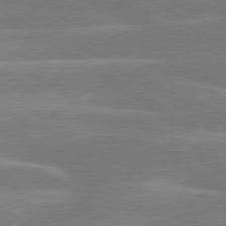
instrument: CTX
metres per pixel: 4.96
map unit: lApd
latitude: 79.7072
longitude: -122.7813
